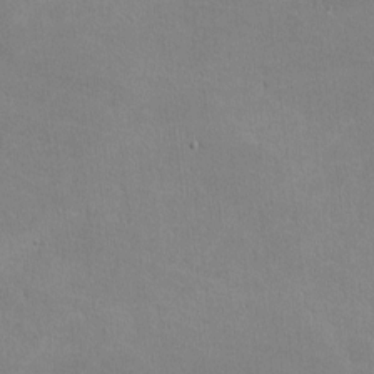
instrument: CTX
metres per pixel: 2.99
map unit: lHvf
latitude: -11.5588
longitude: -101.8772
